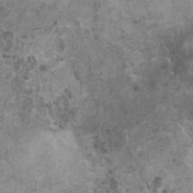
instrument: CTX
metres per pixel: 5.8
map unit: HNhu
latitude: -0.8219
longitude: 2.4251
